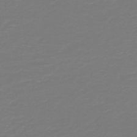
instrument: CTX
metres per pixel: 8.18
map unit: HNb
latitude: -46.8408
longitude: 53.6344
